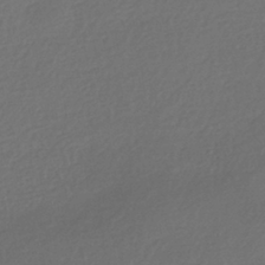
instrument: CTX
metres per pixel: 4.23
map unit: HNhu
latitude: -42.5573
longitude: 95.1242
